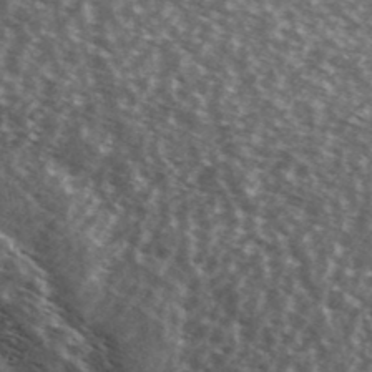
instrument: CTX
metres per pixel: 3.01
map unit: Ave
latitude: 39.4615
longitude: -108.7624
